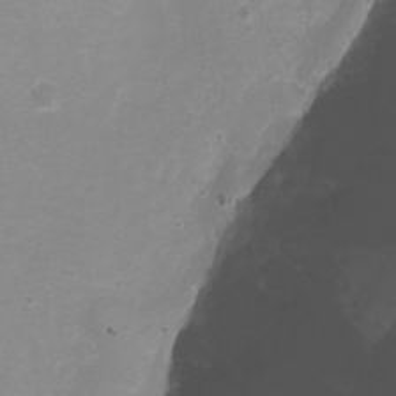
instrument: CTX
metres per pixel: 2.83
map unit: Nhu
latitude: -6.0283
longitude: -48.0255
